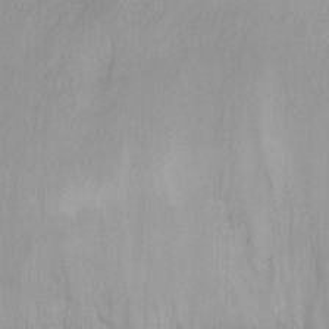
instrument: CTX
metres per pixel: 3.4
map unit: Ht
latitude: -9.5021
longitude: -39.0836
